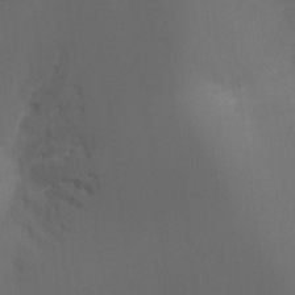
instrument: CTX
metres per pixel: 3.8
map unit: Ht
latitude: -9.0108
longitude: -24.1766
